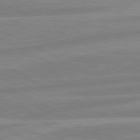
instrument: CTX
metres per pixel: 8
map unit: lApd
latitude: 80.8002
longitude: -169.3104
